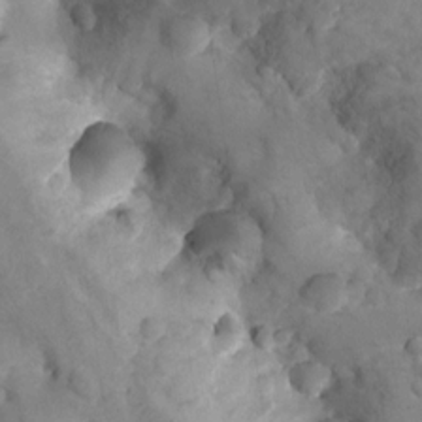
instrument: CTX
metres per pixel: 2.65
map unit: Ht
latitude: 4.6301
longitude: -29.8394
